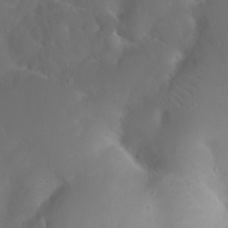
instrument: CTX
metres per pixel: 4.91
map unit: eHh
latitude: 23.7827
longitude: -66.8191
